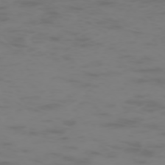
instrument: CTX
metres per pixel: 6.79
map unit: Hpe
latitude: -73.3887
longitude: 5.1809
